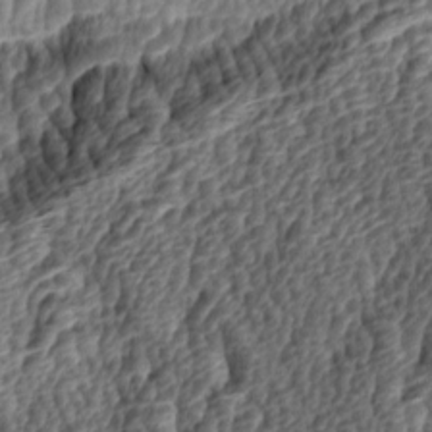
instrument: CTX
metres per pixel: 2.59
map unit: lAa
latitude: -4.7463
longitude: -122.3089
